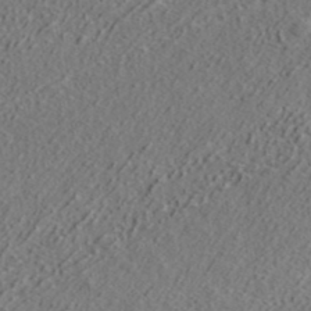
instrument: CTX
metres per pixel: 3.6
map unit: ANa
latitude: 39.1781
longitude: 21.4643
